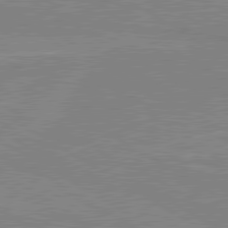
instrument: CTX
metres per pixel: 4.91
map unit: lApd
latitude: 80.2522
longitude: 122.7652
